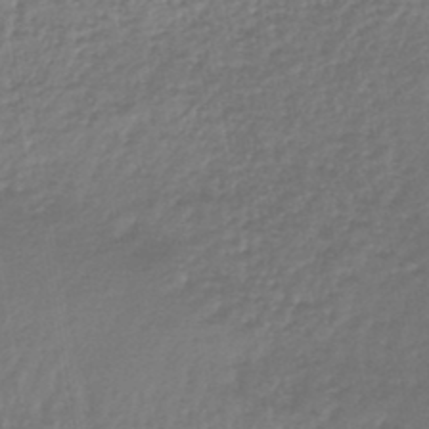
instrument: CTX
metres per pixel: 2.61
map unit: lHb
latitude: -45.6722
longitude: 61.0109
